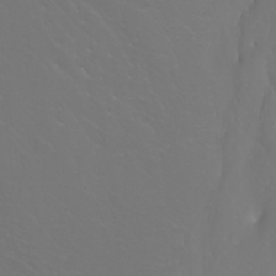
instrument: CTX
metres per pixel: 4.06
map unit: Nhu
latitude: -5.0675
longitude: -73.9528
